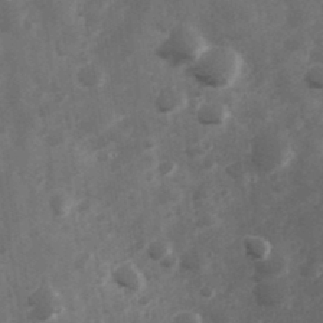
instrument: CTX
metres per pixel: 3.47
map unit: Hve
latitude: 33.1592
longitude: 150.9920
